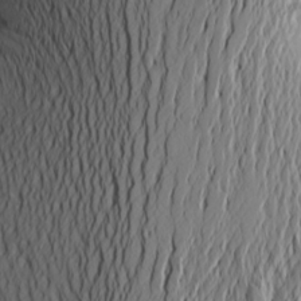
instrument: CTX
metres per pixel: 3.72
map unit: Aa
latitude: 22.9892
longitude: -144.2522
